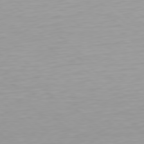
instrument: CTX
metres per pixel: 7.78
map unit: Hpe
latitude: 78.1200
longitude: -168.9892
